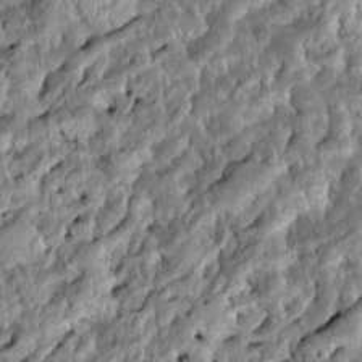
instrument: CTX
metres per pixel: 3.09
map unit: Htu
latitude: -8.0283
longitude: 145.5966
